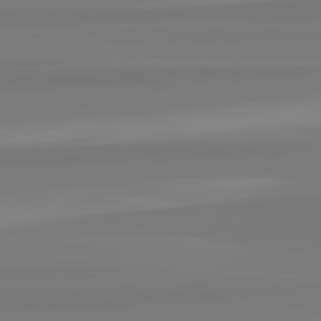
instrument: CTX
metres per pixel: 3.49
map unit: lApd
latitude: 82.6112
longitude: 174.1983
